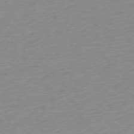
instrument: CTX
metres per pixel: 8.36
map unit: Ap
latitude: -76.6141
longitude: -63.4427
